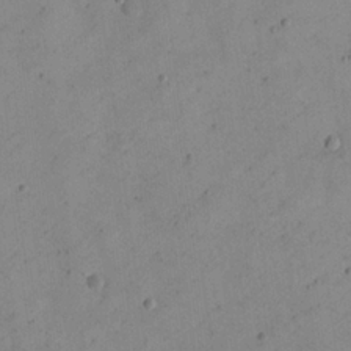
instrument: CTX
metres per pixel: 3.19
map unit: eHh
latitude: 22.0822
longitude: -66.1388
